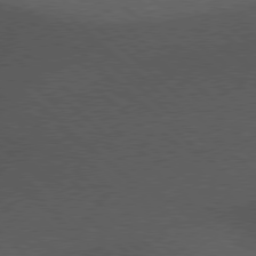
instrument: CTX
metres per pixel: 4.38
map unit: Hpe
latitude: 78.2901
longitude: -153.6883
